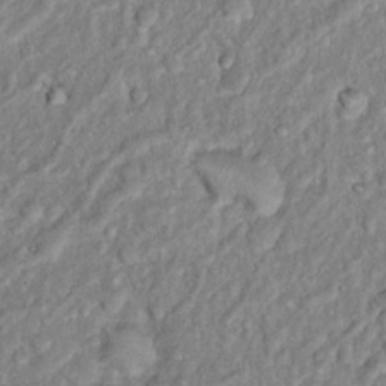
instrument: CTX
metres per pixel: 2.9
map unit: Hto
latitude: 14.7813
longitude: -34.1011
